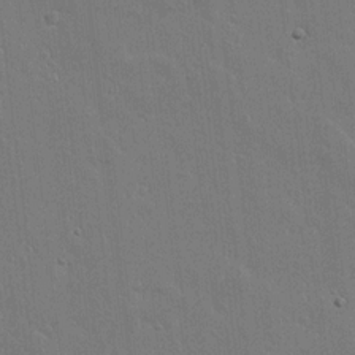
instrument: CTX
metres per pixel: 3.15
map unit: lAvf
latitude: 17.2726
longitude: -127.0459
